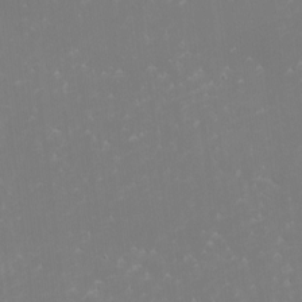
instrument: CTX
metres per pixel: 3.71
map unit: eHh
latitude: -1.2565
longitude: -79.8961
